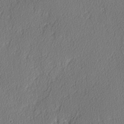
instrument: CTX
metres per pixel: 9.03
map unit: lAvf
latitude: -3.8233
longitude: -107.8961
